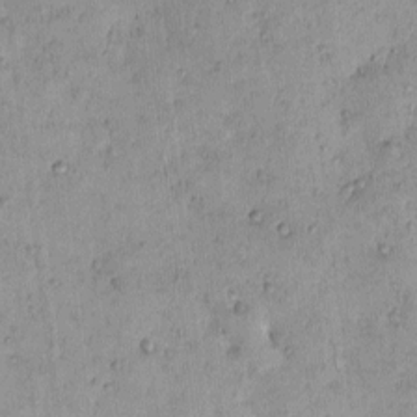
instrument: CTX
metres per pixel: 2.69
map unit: eHh
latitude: -0.1417
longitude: 18.9731
